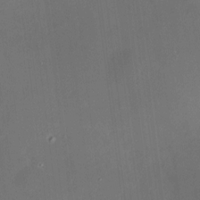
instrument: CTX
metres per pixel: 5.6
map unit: HNhu
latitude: 7.6127
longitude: 9.3321
